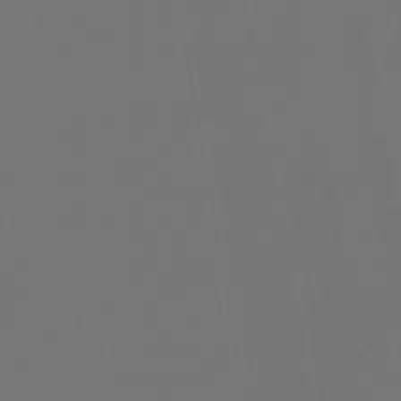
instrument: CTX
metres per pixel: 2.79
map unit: lHb
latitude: -47.7666
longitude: 71.2943
